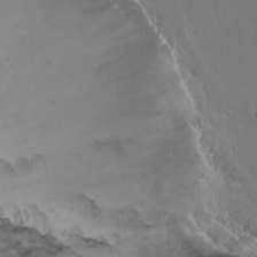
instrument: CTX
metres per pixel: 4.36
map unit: Nhu
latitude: -7.5588
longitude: -43.7639
